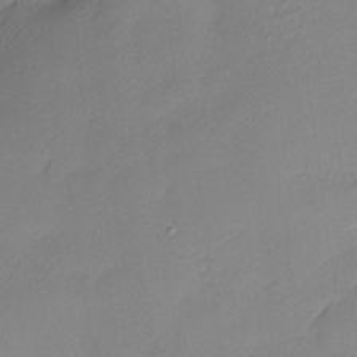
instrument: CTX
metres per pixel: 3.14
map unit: Nhu
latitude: 2.1200
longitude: -75.6883
